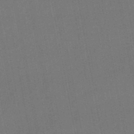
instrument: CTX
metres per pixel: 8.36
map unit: eHb
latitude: -49.6344
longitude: 73.6533
